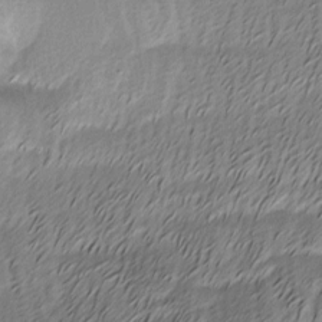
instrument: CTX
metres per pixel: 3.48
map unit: Ave
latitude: -8.3117
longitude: -123.2537
